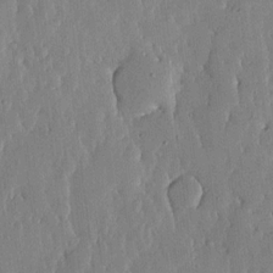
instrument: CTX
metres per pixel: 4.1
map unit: lHvf
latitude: 16.9892
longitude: -115.0836
